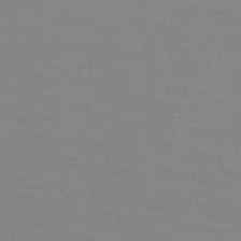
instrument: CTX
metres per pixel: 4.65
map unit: HNb
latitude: -49.2187
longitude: -49.5182
